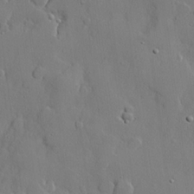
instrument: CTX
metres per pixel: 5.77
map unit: lHvf
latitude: 22.0633
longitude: 144.9542
